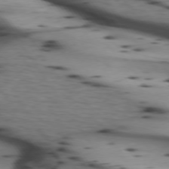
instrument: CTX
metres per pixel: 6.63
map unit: lApd
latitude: 74.2712
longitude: -64.4790
